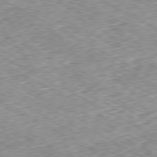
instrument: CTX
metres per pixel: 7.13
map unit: Ap
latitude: -80.6330
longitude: -48.0255
